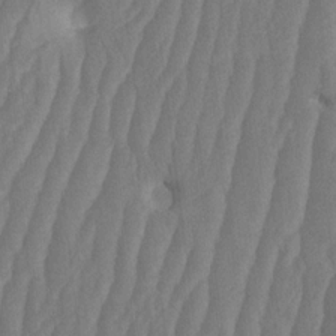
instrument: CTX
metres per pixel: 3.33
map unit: HNhu
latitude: -1.4455
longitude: 14.0661
